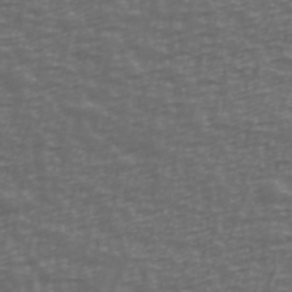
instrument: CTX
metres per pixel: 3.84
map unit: Ave
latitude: 39.9150
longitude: -113.8772
